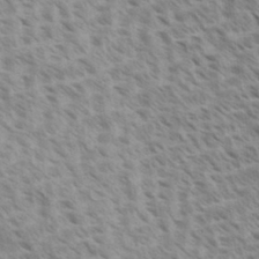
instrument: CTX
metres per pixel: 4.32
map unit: Aa
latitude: 33.2537
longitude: -140.6112
